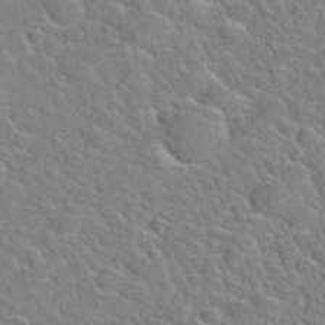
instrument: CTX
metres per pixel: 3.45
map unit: Hto
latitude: 35.7449
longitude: -49.2537
